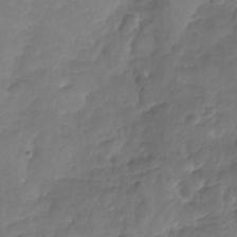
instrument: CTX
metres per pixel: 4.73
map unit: Nhu
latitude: -19.8422
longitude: -57.0269
